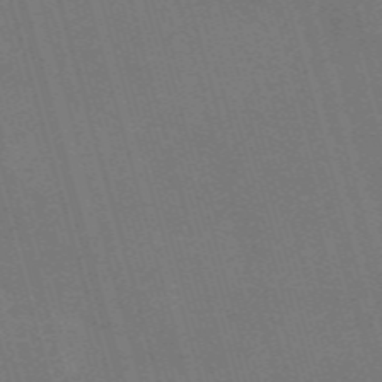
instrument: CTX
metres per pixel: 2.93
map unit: Nve
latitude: -59.5777
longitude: 63.0108
